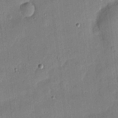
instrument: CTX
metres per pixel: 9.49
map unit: eHh
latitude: 4.8191
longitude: -71.1781
